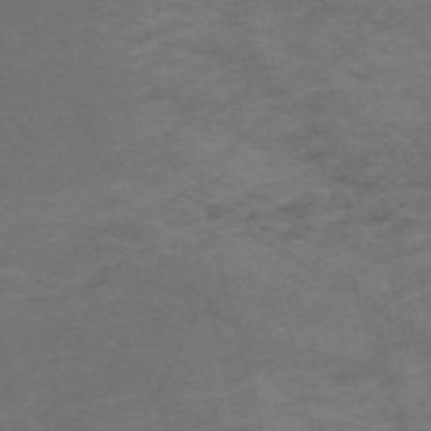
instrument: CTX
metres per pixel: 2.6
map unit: Nve
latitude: -59.4643
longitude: 58.7085
